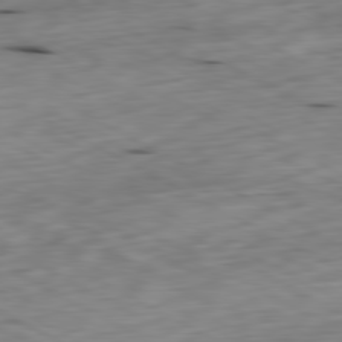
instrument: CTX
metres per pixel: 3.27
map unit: Ap
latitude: -80.8975
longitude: -71.1025
